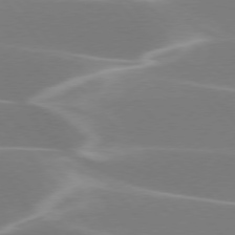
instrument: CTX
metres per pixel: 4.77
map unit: lApd
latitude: 75.9528
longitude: -63.3293
